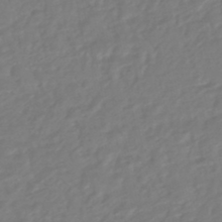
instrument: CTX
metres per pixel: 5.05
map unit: HNhu
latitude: -48.1795
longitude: 103.5966
